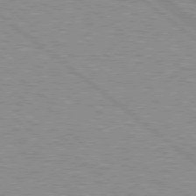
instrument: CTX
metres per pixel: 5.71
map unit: Hpe
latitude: 78.6491
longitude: -156.3656
